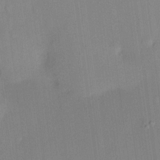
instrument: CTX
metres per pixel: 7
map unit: HNhu
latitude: 13.6694
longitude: 12.4062
